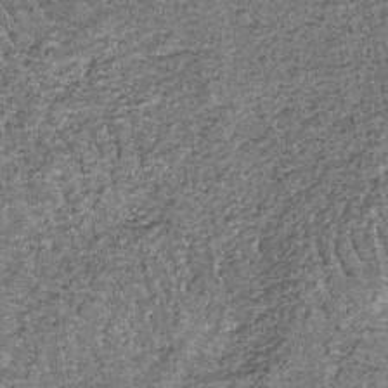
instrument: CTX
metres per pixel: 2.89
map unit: lHb
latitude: -38.9164
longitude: 64.9731
